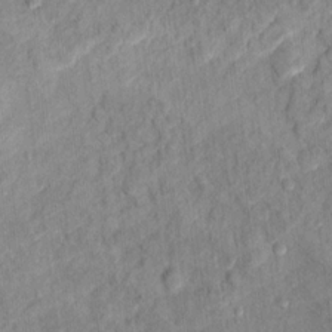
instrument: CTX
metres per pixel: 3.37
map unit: Hto
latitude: 12.7246
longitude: -38.3656
